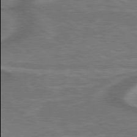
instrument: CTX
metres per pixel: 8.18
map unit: lApd
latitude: 79.5938
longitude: 174.0094
